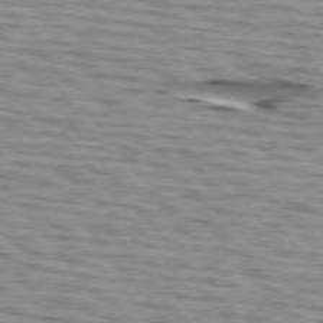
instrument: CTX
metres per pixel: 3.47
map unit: lApd
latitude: 74.7435
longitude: -72.5168
